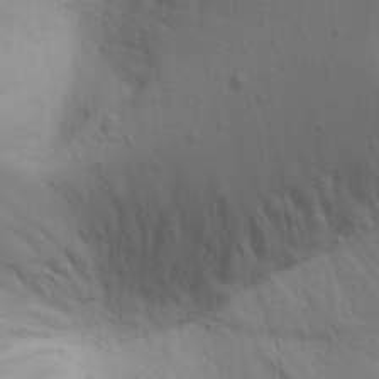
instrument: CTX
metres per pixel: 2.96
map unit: Aa
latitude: 15.5749
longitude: -142.5357
